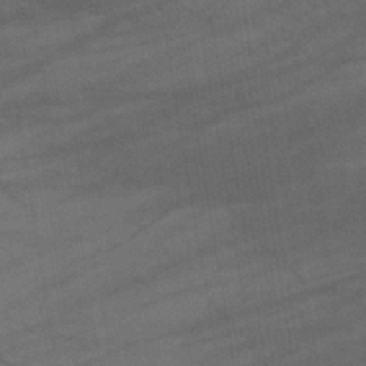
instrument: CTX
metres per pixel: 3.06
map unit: lHb
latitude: -42.4817
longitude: 67.9556
